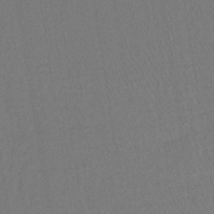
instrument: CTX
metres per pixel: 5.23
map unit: lHb
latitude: -38.6897
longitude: 58.1983
